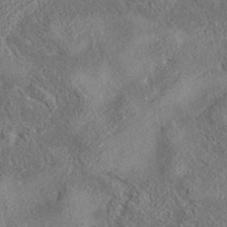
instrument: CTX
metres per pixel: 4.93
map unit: eAb
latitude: 37.0081
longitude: 113.3888
